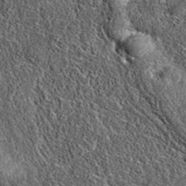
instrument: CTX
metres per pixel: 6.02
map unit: eAb
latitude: 36.9891
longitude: 108.6329
